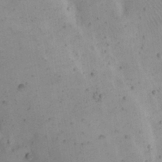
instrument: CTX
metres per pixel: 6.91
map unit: eHh
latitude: 22.7246
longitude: -70.4034
